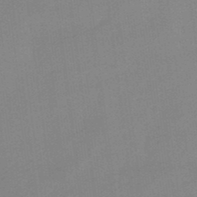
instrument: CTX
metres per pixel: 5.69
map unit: lHb
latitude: -49.5399
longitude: 81.4455
